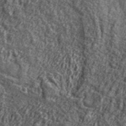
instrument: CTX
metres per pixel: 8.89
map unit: lHvf
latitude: 42.0822
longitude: -90.3278
